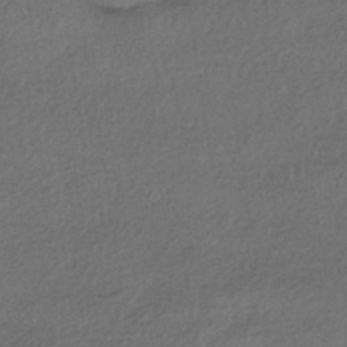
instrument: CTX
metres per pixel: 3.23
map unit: HNhu
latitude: -42.2739
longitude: 96.3495
